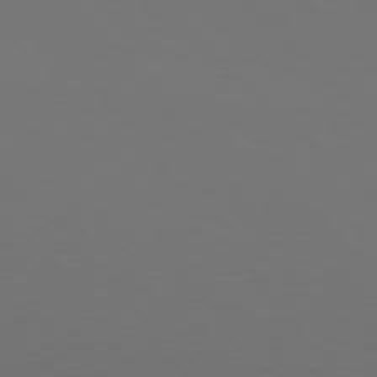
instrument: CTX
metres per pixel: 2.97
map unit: Hpe
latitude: 78.0633
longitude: -175.9528
